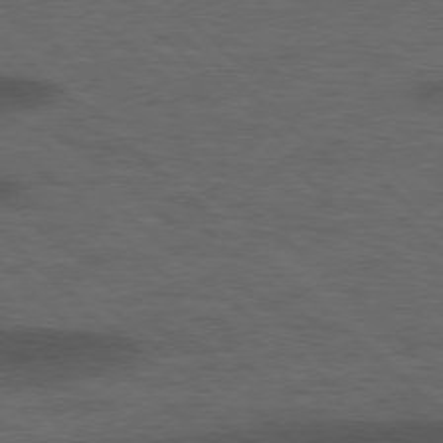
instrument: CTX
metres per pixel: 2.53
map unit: lApd
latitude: 77.4237
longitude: -58.4034
